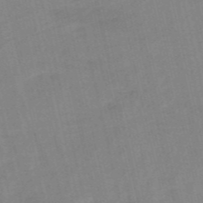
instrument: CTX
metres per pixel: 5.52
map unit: HNb
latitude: -54.5385
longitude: -45.9150
